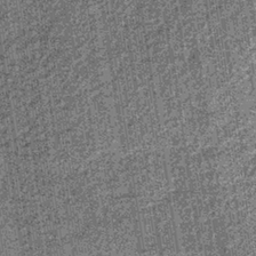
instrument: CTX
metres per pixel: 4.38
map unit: lHb
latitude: -37.8044
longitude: 64.8408
